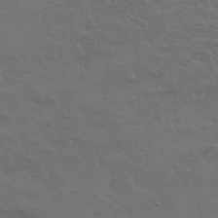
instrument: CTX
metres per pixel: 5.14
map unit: Nhu
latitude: 29.8772
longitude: -50.5545
